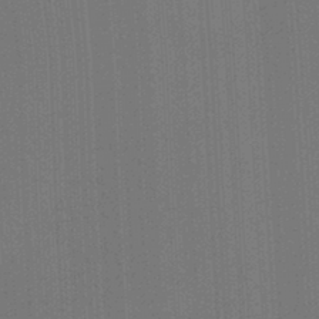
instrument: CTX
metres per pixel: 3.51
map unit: Ht
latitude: -2.6896
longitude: -27.4238
